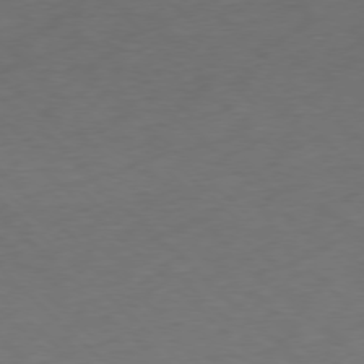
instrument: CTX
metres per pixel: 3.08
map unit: Ap
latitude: -77.6344
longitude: -64.4979
